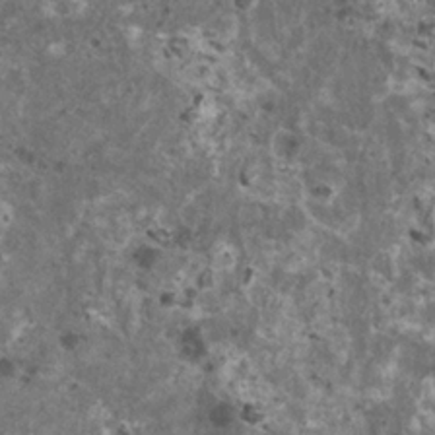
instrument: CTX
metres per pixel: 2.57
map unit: HNhu
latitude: 2.2522
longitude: 4.5196
